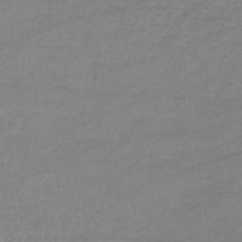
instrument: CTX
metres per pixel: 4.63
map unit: eHb
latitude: -32.8030
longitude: 68.2172
